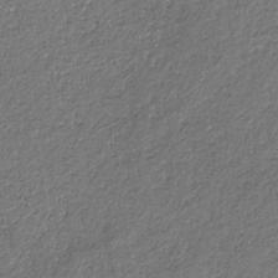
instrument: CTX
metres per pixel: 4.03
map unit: eHb
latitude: -30.2172
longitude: 68.7463
